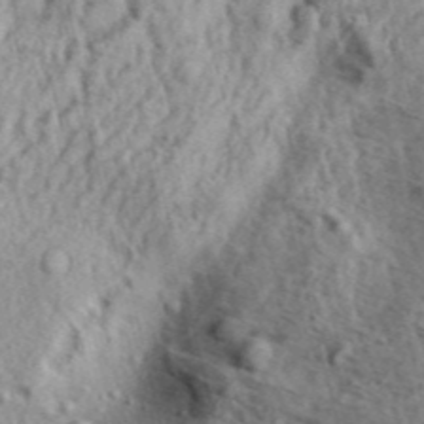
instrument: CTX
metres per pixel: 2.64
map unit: Aa
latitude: 30.3279
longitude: -137.0081
